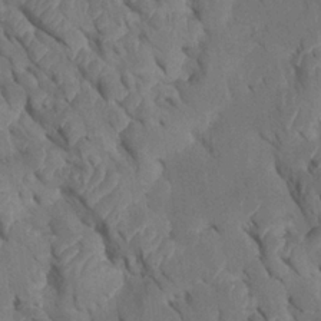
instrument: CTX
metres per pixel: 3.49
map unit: Htu
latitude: 0.1577
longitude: 147.5777
